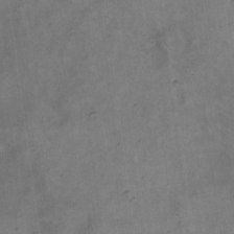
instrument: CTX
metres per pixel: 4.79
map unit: eHh
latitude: 20.5357
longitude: -60.9702
